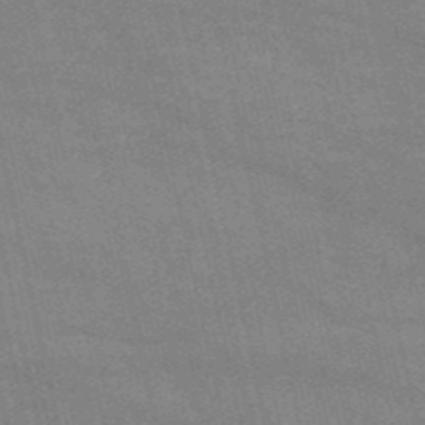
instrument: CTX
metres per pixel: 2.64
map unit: HNb
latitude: -52.5573
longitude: -39.7261
